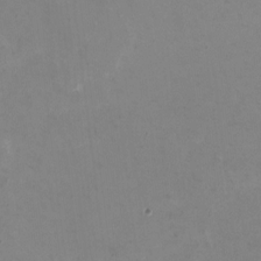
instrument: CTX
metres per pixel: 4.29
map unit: HNhu
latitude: -1.2376
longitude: -4.5924
